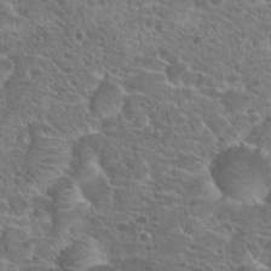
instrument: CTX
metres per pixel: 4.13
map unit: Hto
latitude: 19.8772
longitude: -40.7624
